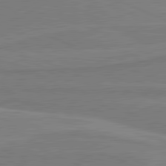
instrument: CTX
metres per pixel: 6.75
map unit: lApd
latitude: 81.4615
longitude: 168.6707
